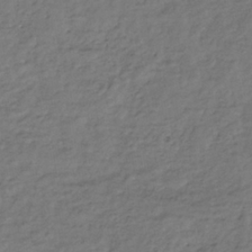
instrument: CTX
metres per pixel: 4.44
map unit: lHb
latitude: -35.2376
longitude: 69.6532
